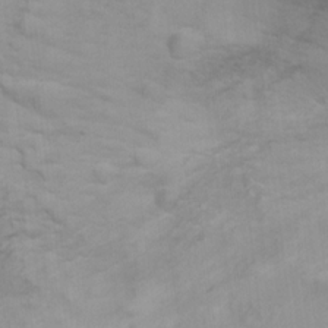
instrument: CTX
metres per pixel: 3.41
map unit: Ht
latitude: 11.3482
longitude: -32.8191
